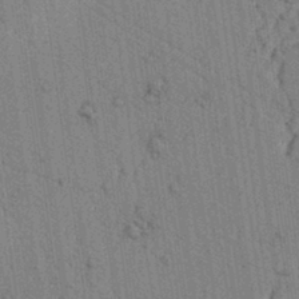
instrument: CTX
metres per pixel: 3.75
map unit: lAvf
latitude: 6.9514
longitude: 164.5574
